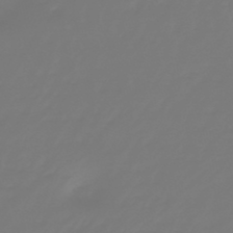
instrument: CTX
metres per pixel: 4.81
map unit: eHb
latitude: -46.6329
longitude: 82.6329
